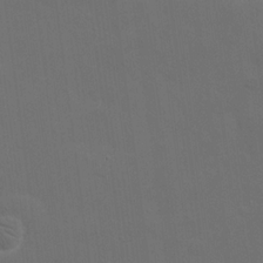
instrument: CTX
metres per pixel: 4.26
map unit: eHh
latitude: 19.6316
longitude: -66.1955
